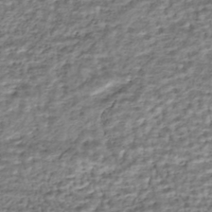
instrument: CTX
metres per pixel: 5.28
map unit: HNhu
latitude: -43.8044
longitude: 106.1039
